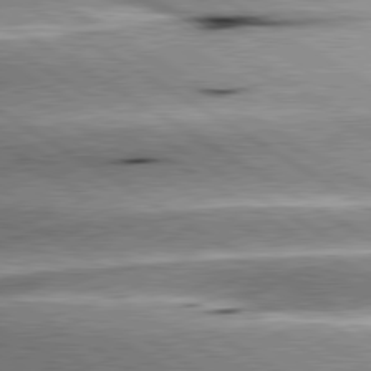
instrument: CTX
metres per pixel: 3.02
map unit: lApd
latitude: 80.2333
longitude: -142.2334
